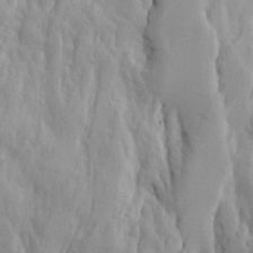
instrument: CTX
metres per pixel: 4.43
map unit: Ave
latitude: 13.8772
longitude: -133.0270
